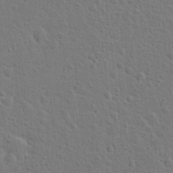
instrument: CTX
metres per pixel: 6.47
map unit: Hto
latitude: 22.5735
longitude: -47.4049
